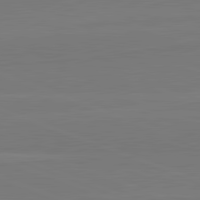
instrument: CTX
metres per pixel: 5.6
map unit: lApd
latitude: 82.1577
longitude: 164.5385
